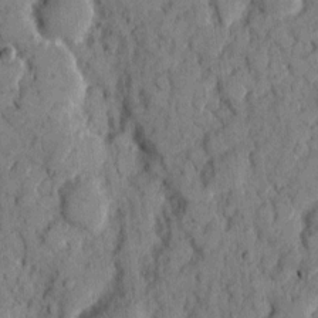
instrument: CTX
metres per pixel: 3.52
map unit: eHh
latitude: 8.0444
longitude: -63.8017
